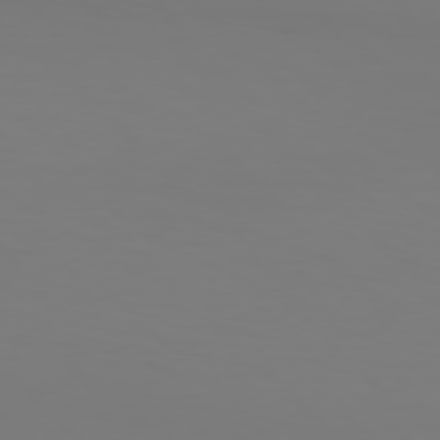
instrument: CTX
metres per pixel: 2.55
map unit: Hpe
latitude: 77.4237
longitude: -133.9339
